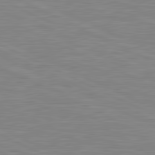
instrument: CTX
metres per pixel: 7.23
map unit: lApd
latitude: 81.3482
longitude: -169.7072
